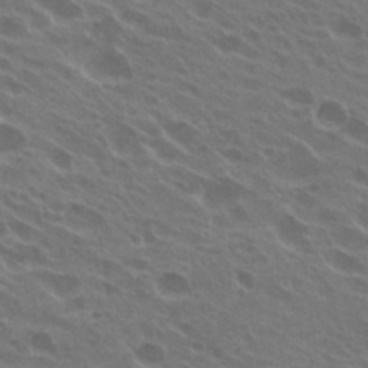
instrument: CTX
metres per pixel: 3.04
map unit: Hto
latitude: 24.1388
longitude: -38.4790
